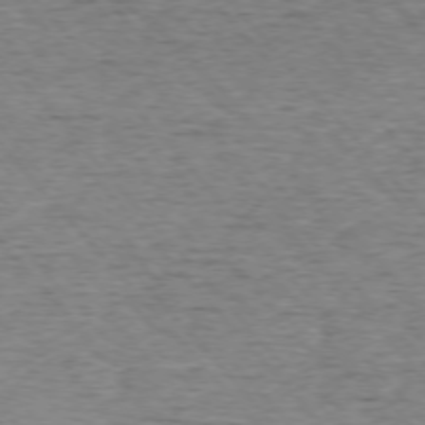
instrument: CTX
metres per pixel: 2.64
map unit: Ap
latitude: -76.0661
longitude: -95.2159
